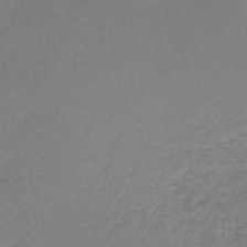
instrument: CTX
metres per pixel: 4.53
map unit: lHb
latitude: -44.7463
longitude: 59.6910
